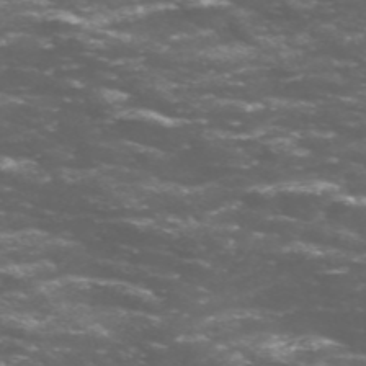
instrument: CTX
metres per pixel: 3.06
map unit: Nve
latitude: -58.5384
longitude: 57.1053
